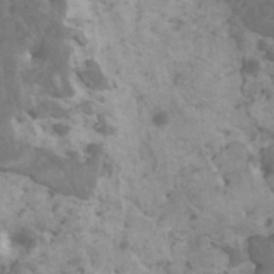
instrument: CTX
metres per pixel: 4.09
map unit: HNhu
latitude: 2.0633
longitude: -0.1011
